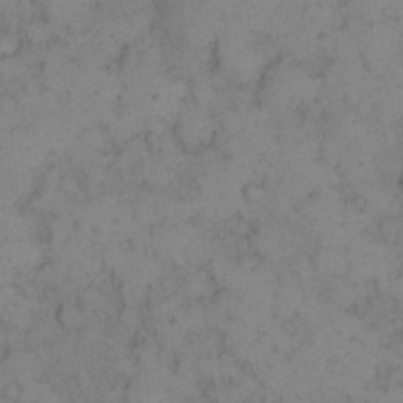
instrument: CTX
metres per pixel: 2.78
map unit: eHh
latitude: 13.6694
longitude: -63.1970
